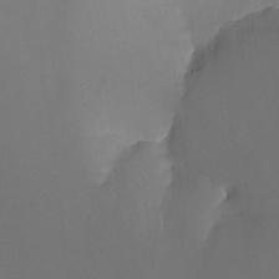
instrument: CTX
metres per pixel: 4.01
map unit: Ht
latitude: -13.2565
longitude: -44.3089
